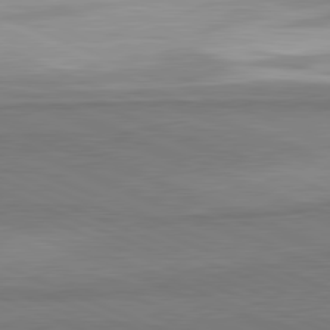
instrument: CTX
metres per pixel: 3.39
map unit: lApd
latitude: 81.5371
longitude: 160.3306
